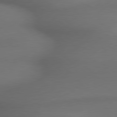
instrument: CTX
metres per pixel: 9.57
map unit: lApd
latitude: 79.4238
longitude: -172.8569
